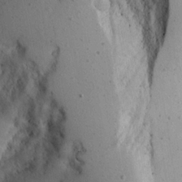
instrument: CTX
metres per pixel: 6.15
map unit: Aa
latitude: 14.9703
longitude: -142.0444
